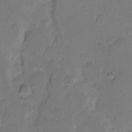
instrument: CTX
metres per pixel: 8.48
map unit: Hto
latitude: 6.3089
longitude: -62.4601
